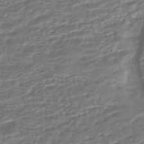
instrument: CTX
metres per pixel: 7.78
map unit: HNhu
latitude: -45.7856
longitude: 103.6155
